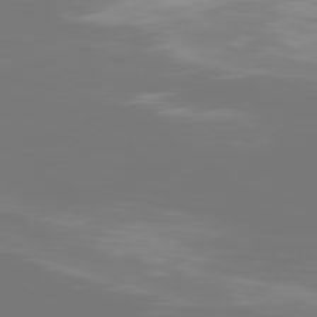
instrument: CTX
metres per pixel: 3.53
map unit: Hpe
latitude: 77.0269
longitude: -136.4979
